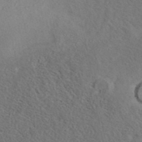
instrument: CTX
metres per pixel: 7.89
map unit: eAb
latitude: 40.8191
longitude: 109.1998
